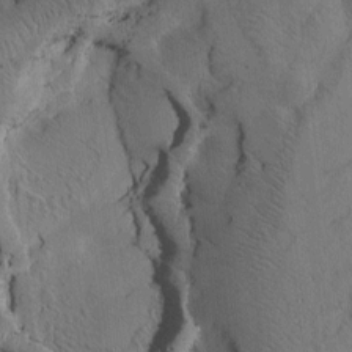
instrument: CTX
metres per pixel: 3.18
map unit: Htu
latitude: -2.9919
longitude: 168.0850
